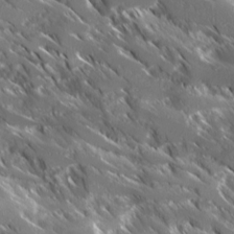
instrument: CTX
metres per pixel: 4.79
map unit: Ave
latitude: 17.1970
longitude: -130.2523
